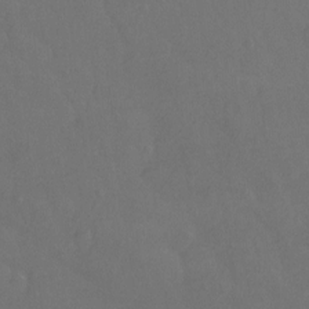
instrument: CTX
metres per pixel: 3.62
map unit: Hto
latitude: -3.3320
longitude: -34.8191
